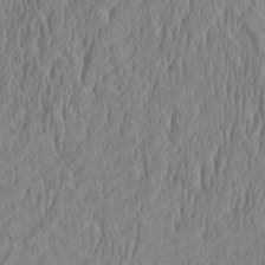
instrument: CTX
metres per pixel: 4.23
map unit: HNhu
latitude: 3.8205
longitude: -3.8016
